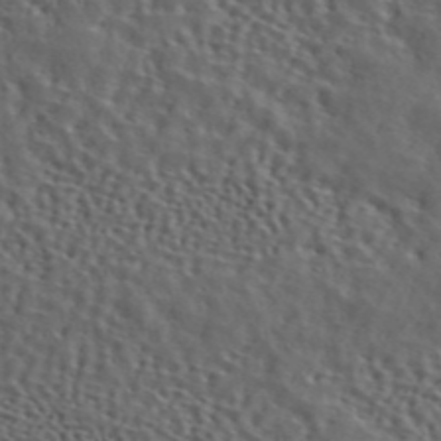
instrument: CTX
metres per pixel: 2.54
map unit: ANa
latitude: 45.9528
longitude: 49.5966
